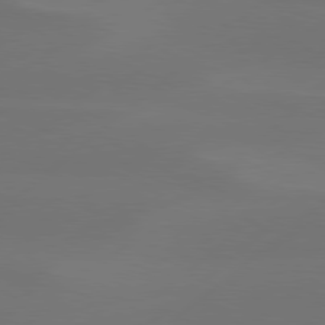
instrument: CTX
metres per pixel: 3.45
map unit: Hpe
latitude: 78.3090
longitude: -130.6113
